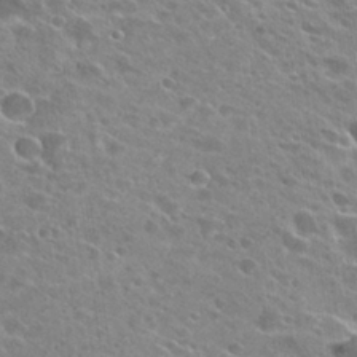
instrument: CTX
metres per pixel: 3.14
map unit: Hto
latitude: 27.0648
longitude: -44.4979
